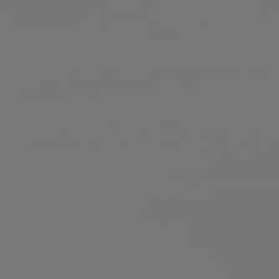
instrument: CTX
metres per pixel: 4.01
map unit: lApd
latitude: 82.0255
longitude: -150.0633
